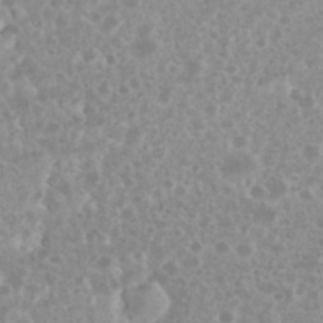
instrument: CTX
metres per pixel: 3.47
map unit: eHh
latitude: 34.5923
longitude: -61.8583
